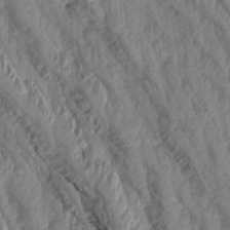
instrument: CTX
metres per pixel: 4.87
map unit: Aa
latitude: 17.4426
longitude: -146.4412
